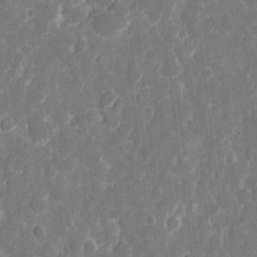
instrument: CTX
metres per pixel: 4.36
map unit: eHh
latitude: 11.5938
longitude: -71.8394
